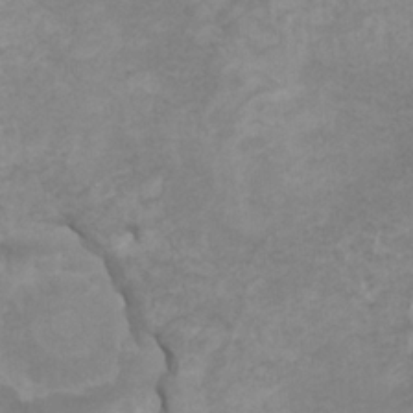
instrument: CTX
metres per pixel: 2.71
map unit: HNhu
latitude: 3.0647
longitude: -1.8772
